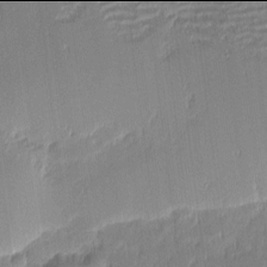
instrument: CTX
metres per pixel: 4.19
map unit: eHh
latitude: -2.0094
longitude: -83.2725
